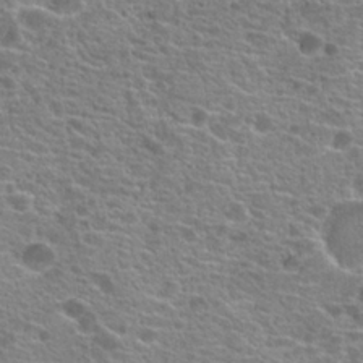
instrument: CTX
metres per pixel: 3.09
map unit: Hto
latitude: 20.2334
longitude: -41.7449
